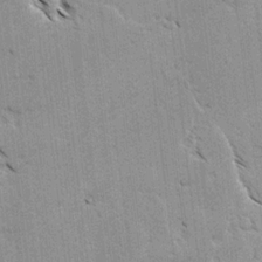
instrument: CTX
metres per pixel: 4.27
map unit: lAvf
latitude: -4.5951
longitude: -113.1214
